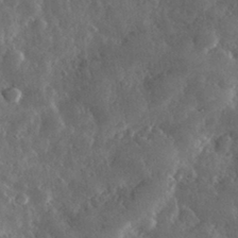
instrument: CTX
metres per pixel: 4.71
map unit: lHvf
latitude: 32.6868
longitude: -90.2334
